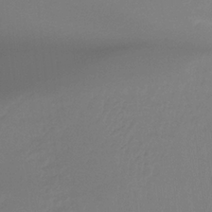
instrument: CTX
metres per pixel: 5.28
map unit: Ht
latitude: -12.2929
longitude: -46.9892
